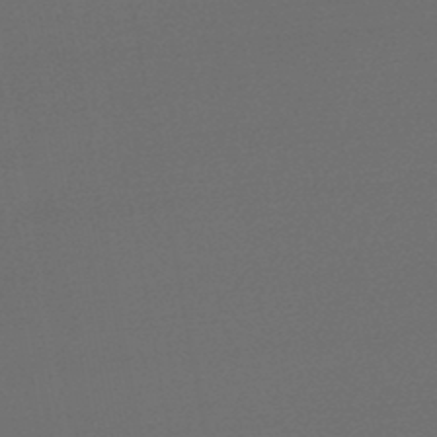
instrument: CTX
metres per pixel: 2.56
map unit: lHb
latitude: -46.2172
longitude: 60.4251
